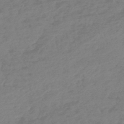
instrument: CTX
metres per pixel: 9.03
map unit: lHb
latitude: -45.2187
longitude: 70.5574
